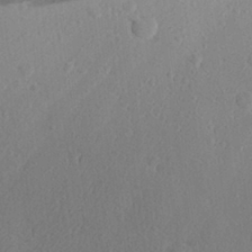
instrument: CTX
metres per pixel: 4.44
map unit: Aa
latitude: 27.1214
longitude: -142.8947
